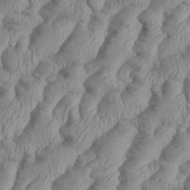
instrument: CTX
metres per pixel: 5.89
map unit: eHh
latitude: 36.3656
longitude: -137.4616
